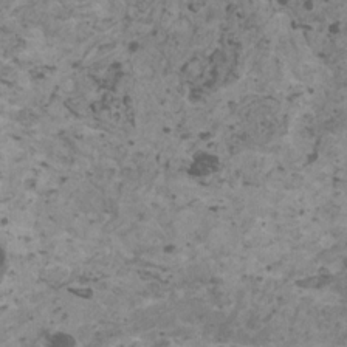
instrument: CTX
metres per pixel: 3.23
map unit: HNhu
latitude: 1.7260
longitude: 3.2942
